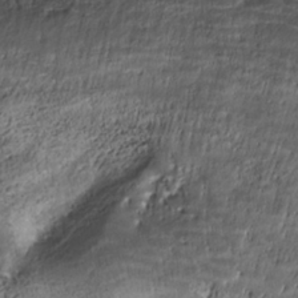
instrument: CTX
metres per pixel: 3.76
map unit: Nhe
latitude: -39.9745
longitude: -117.1970
